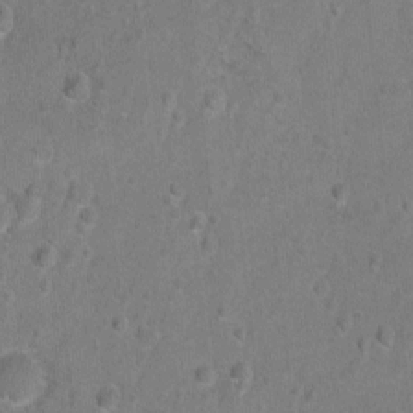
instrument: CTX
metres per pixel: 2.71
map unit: Hto
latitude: -6.5762
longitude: -35.7638
